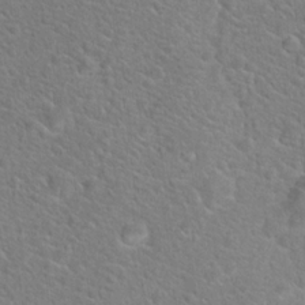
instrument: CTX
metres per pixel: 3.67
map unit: Hto
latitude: 19.8772
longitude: -44.4412
